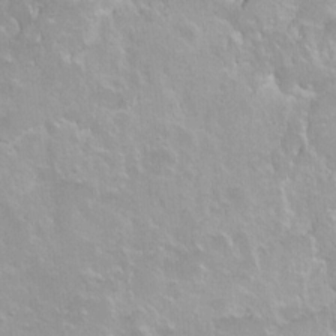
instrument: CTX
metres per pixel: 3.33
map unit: Hto
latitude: 2.4412
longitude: -32.5546
